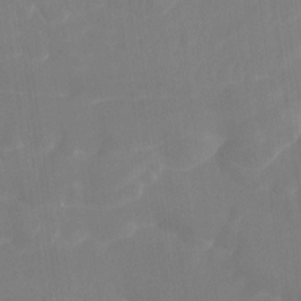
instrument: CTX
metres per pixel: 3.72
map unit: Htu
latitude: -12.2551
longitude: -46.7247
